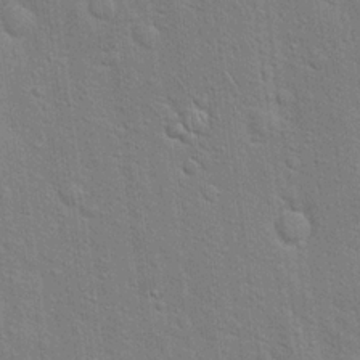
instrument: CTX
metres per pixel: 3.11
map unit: Hto
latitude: 18.5923
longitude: -51.6882
